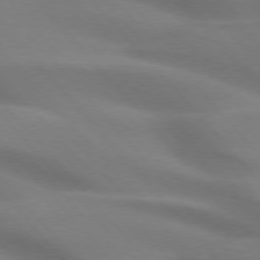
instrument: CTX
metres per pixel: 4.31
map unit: lApd
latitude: 75.0647
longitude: -60.8002
